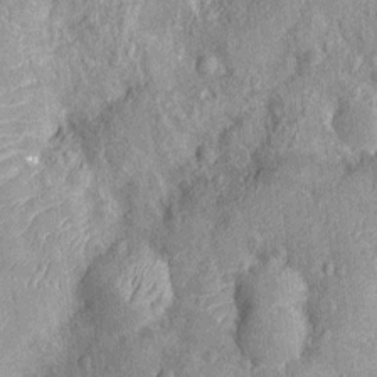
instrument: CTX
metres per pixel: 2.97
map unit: Nhu
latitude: -12.8219
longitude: -23.7261
